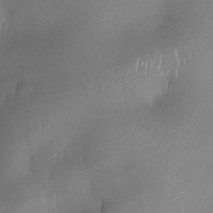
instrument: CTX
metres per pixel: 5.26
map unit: Nhe
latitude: -30.9164
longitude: -140.6490
